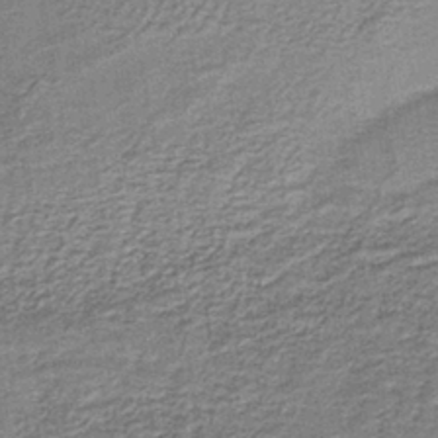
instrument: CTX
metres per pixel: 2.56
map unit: HNb
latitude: -38.7463
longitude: 50.8030
